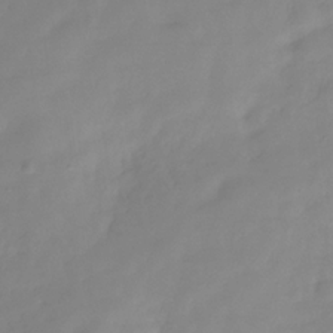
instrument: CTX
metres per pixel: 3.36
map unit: Hve
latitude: -31.5021
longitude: 92.2928
